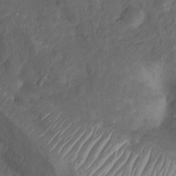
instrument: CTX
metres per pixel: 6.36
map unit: Nhu
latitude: 10.8758
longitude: -26.8569
